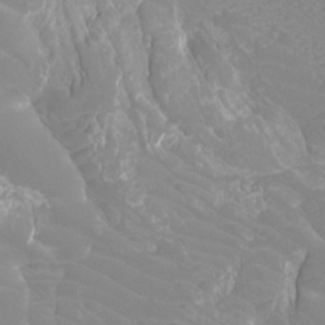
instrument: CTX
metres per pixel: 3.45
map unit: Htu
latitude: -12.5385
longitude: -72.2523
